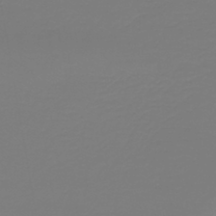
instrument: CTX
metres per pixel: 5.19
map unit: lHb
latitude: -42.7085
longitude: 63.9367
